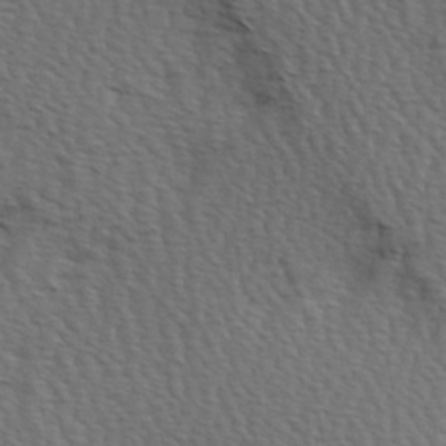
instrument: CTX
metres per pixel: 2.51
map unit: Hve
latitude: 2.7435
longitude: -123.1970
